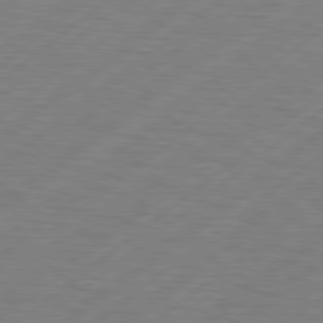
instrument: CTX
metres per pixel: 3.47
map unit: Hpe
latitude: 78.7247
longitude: -120.6869
